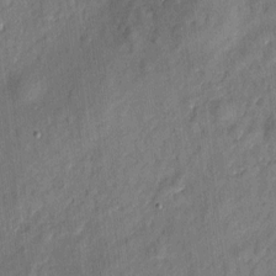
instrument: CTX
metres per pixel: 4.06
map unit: eHh
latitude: 5.5749
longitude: -73.1593
